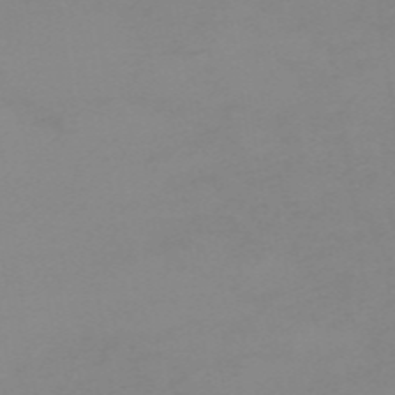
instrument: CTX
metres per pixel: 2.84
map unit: HNb
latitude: -56.0472
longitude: -46.2523
